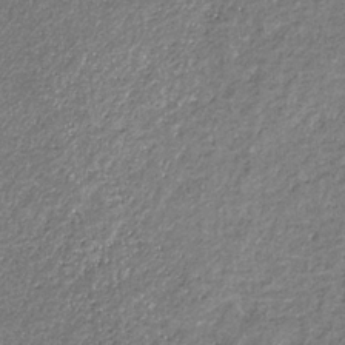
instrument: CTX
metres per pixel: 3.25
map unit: eHb
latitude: -30.9730
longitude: 69.0108
